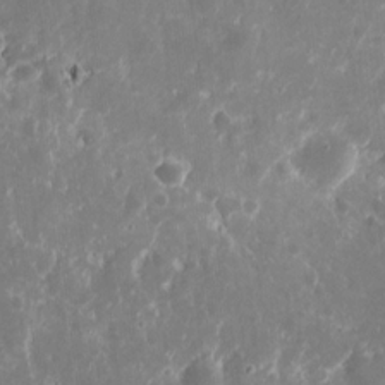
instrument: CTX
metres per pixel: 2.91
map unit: eHh
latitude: 10.2334
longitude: -71.8394
